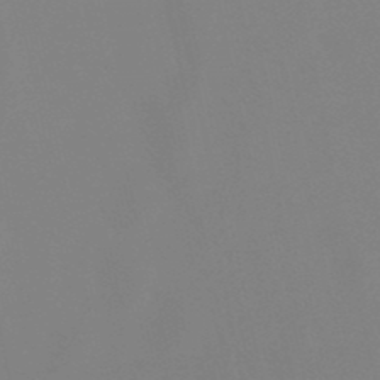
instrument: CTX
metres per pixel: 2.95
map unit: lHb
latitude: -49.2754
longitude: 70.0850
